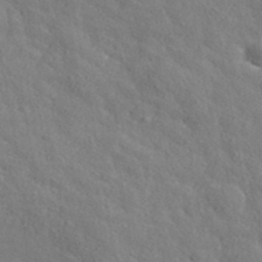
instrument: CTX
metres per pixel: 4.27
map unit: ANa
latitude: 39.3293
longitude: 21.0486
